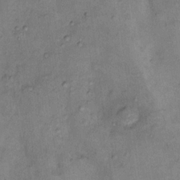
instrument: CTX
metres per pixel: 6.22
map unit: Nhu
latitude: 11.2537
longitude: -28.6868
